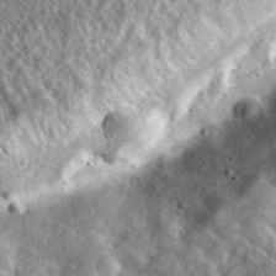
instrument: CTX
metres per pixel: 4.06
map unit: lHvf
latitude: 35.7449
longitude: -87.6694
